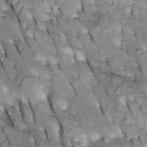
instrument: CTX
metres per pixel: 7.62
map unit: Htu
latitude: -2.1983
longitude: 149.9745
